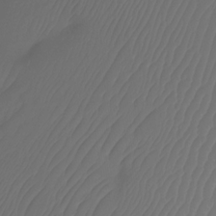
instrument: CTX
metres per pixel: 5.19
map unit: HNhu
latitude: -24.4251
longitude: 50.3306
